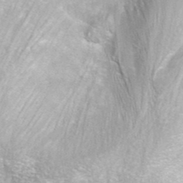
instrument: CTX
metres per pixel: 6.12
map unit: ANa
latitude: 40.3845
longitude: 20.8030
